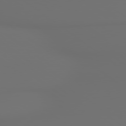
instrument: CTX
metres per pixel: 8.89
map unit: lApd
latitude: 79.6505
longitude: 177.1809
